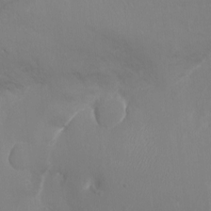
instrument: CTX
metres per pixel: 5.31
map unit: Ht
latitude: -15.2943
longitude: -41.3859
